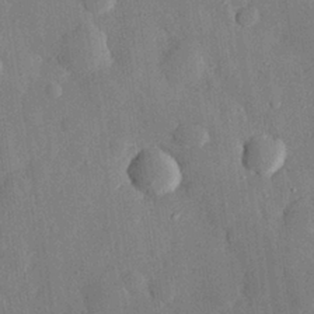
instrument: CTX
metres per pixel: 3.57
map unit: eHh
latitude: 28.8002
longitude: -79.7072
